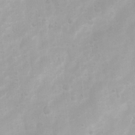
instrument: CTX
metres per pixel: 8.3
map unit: Ht
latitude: 3.9717
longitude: -22.2900
